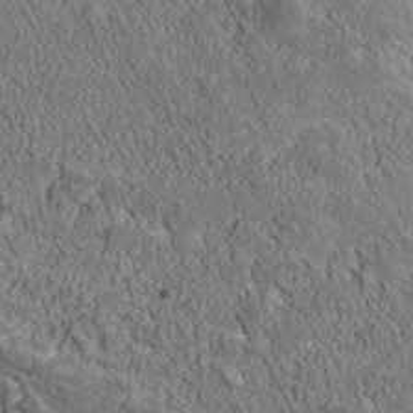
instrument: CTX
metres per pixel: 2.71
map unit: Nhu
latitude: -39.3321
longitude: -84.2145
